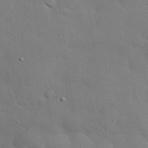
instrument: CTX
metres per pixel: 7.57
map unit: eHh
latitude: 30.5924
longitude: -83.1214
